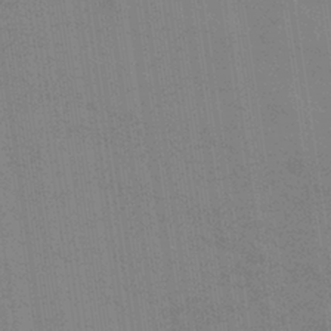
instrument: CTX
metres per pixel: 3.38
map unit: eHb
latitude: -36.9163
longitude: 76.4251
